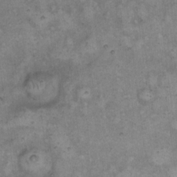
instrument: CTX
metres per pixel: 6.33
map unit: eHh
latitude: 14.5168
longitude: -64.4034
